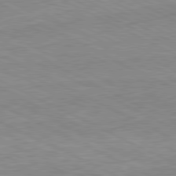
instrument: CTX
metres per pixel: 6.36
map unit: Ap
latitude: -81.8423
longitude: -72.4034
